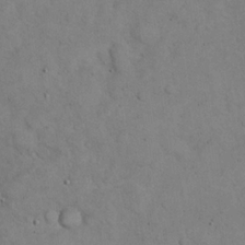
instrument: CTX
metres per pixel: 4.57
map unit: eHh
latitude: 22.4223
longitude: -59.1592
